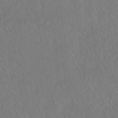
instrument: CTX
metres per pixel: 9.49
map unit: eHh
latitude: -3.3509
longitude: 15.5588
